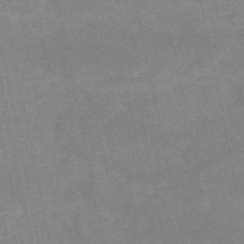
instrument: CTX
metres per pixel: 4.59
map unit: HNb
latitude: -50.5763
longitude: -40.1199
